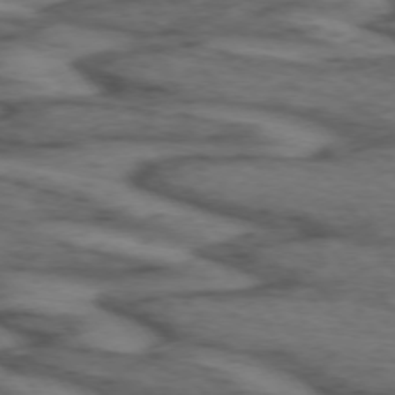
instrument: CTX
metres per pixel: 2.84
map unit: lApd
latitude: 73.6505
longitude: -71.9150
